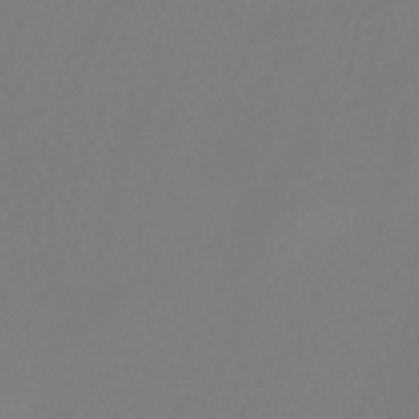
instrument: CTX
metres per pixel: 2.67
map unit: HNhu
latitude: -41.2943
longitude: 100.5384
